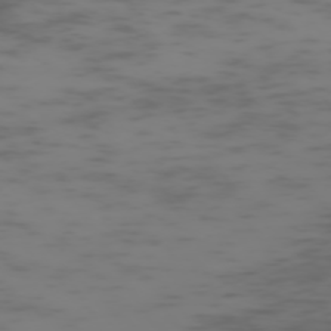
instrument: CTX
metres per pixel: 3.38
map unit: Hpe
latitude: -73.6344
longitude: 6.8597
